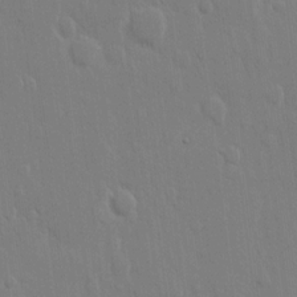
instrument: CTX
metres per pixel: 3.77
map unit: eHh
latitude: 12.7813
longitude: -70.3089
